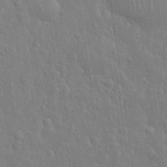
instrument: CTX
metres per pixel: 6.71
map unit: eHh
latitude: 35.0836
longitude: -61.0458
